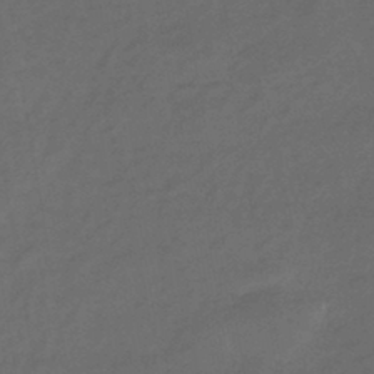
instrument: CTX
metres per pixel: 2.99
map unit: eHb
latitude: -43.4265
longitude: 87.1053
